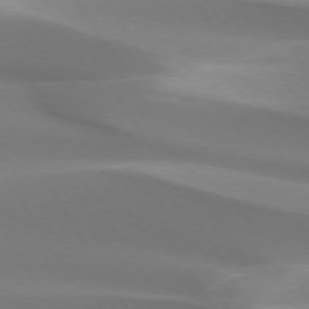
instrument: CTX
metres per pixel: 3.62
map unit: lApd
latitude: 73.5560
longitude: -50.3089
